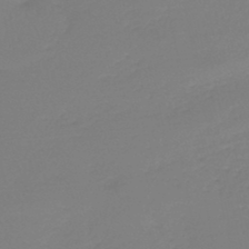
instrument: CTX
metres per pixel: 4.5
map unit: lHb
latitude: -44.7085
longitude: 55.8423
